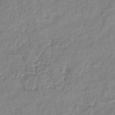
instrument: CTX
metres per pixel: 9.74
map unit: lHb
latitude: -41.8233
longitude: 75.1998
